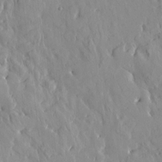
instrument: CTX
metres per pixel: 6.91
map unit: HNhu
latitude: 4.1389
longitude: 13.7856
